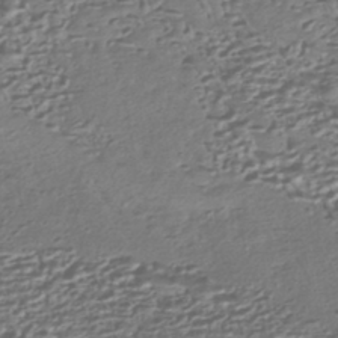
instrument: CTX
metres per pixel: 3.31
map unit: HNhu
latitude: -43.5777
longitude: 98.6896
